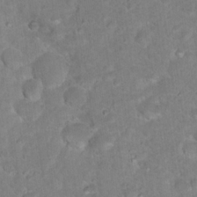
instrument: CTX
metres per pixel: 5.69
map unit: Nhu
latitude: 17.8394
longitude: -31.7639
